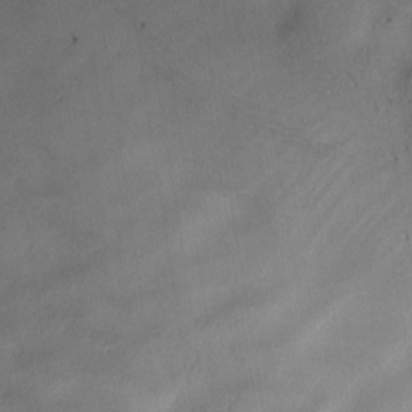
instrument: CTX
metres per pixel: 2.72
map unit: Ave
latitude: -9.6533
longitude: -122.7624
